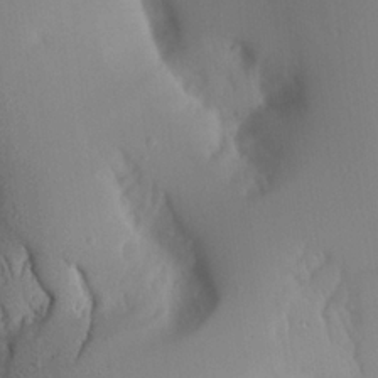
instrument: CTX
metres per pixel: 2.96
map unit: Aa
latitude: 24.6301
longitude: -132.1389
